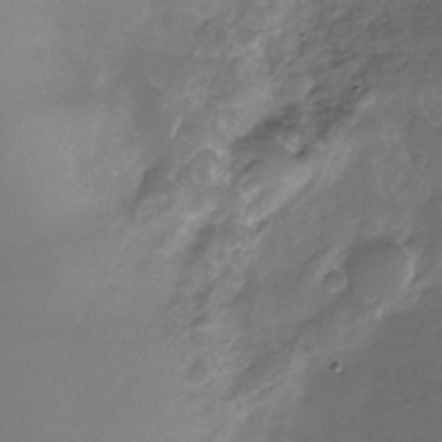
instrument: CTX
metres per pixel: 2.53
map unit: Nhe
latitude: -33.1998
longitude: -92.6112
